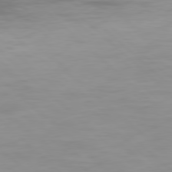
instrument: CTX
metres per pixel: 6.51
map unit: Hpe
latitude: 77.5749
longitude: -124.8002
